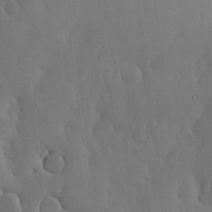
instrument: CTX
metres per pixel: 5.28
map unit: lHvf
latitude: 17.9717
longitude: -114.2900
